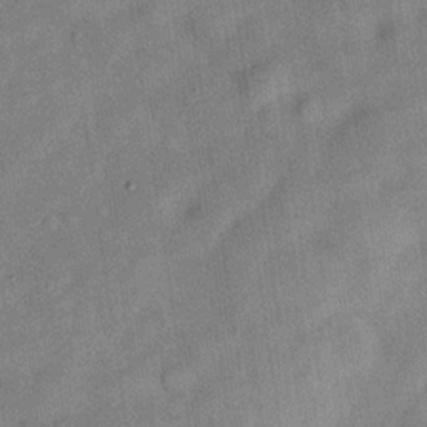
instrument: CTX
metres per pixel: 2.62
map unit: Hve
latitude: -30.8786
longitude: 91.8234
